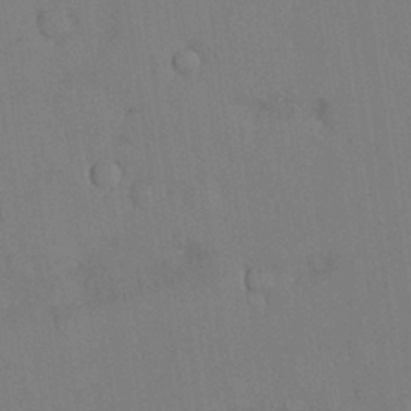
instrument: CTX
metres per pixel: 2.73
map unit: Nhu
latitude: 27.9906
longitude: -70.4223
